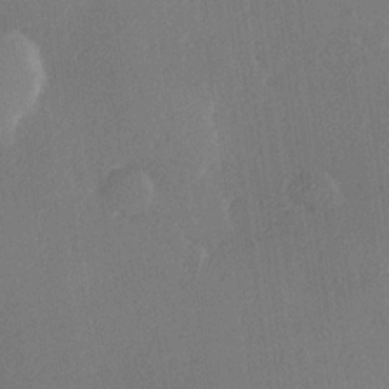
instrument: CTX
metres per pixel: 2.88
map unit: Hve
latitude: 19.1025
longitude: 149.6155
